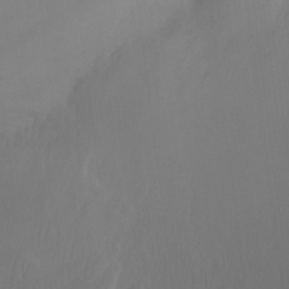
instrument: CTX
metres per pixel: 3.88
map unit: Ht
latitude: -7.8800
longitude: -32.1767
